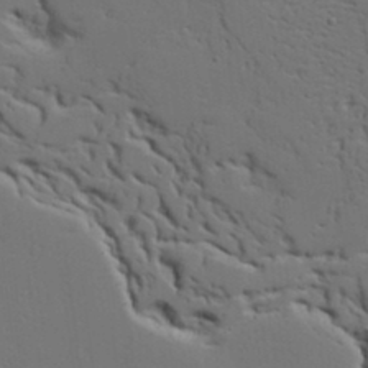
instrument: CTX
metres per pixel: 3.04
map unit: Aa
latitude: 19.6882
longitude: -125.8772
